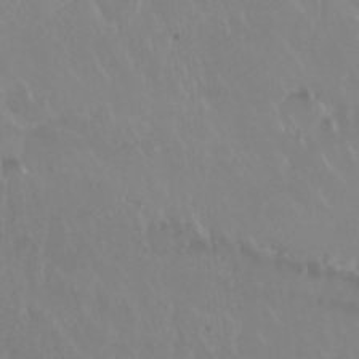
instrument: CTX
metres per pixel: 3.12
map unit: Nhu
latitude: 29.6694
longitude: -56.7813
